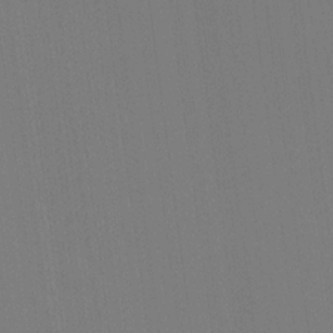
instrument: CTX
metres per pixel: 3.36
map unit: Hve
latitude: 18.4601
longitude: 149.9178
